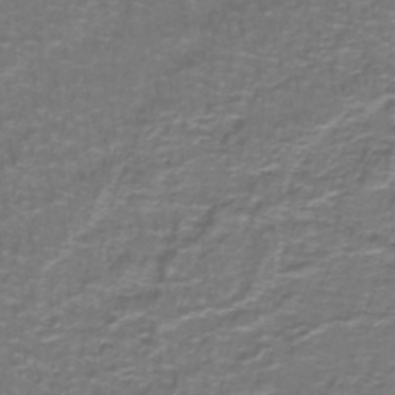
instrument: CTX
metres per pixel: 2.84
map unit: lHb
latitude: -42.3117
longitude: 55.7478
